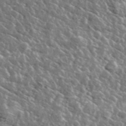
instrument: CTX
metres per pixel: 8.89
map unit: lHvf
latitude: 36.8569
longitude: -88.4601
